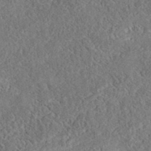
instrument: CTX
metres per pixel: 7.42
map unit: eAb
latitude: 37.4805
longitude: 112.0850
